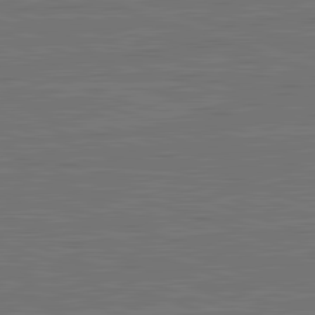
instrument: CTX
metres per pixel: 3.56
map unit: lApd
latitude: 82.8569
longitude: 174.6329
